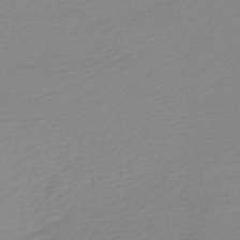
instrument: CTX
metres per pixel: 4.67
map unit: lHb
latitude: -48.5952
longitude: 65.2376
